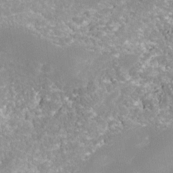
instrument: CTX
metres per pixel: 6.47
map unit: Nhe
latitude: -37.4643
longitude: -112.8947
